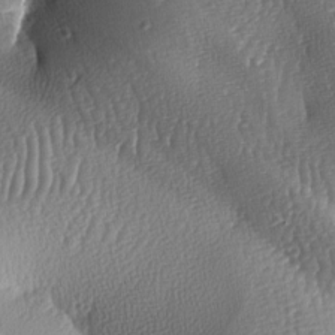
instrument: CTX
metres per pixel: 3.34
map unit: lAa
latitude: -7.9367
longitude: -128.8758
